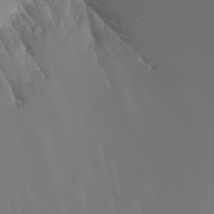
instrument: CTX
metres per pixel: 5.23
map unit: Nhu
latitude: -5.4265
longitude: -90.5168
